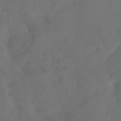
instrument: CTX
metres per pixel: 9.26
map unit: HNhu
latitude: -42.2739
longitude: 92.8975
